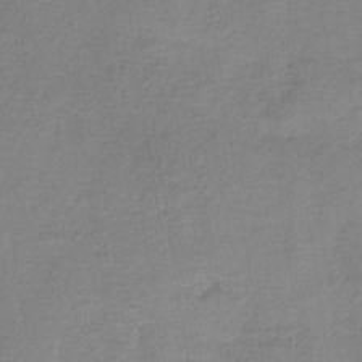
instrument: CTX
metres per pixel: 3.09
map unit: HNb
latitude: -34.2550
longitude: 59.1809
